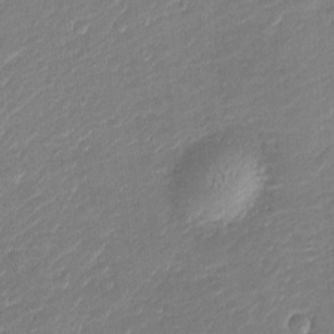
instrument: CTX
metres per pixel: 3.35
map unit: Nve
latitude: -6.9730
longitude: 175.0675
